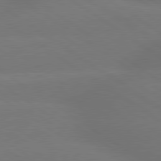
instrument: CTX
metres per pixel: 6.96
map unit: lApd
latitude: 79.7072
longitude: -151.7638
